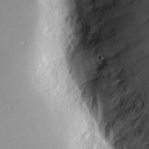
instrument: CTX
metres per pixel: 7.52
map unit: eHh
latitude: -2.2739
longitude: -84.3089
